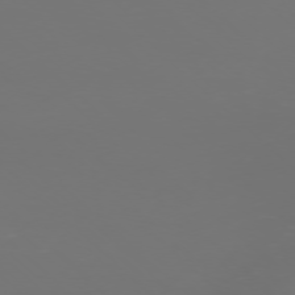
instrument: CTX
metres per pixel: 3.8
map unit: Ap
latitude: -76.6707
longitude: -81.5749
